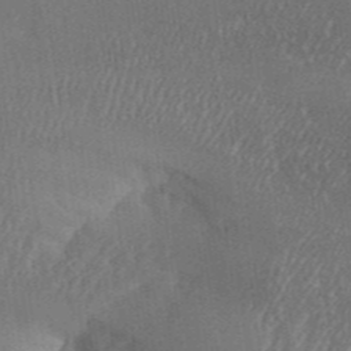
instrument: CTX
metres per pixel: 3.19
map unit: Aa
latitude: 33.1025
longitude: -142.3278
